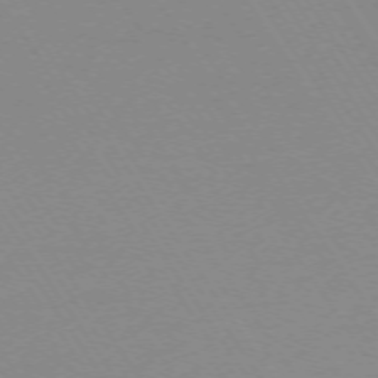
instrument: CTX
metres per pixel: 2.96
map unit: Ap
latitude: -73.5777
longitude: -72.1011
